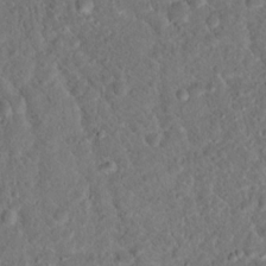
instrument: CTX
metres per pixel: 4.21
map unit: Hto
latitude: 17.3482
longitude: -37.6694
